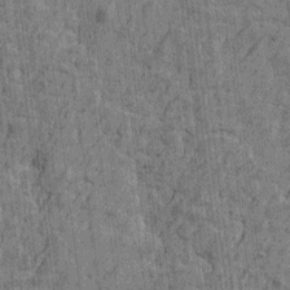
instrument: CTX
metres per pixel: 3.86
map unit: Htu
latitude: -3.7855
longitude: -179.4049
